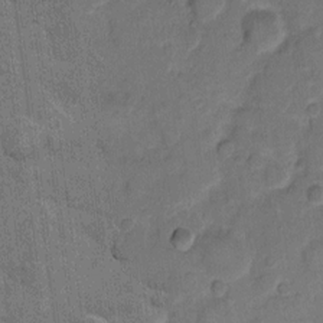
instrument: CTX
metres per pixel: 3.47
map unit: eHh
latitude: 10.3845
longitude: -64.9325
